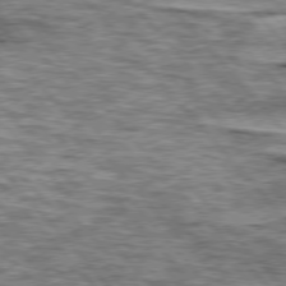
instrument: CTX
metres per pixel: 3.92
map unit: lApd
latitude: 76.7246
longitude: -71.3670
